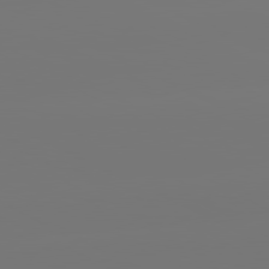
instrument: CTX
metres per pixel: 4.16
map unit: lApd
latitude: 81.2159
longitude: -148.2334
